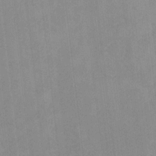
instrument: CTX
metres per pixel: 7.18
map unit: lHvf
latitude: -13.6155
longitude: -101.9906
